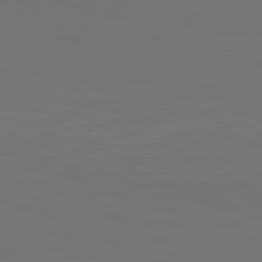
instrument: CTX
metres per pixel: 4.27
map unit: Hpe
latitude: 76.6679
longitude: -135.7071
